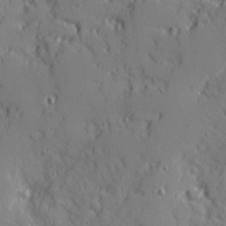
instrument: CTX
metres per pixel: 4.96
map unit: Ave
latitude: 11.4993
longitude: -101.5560
